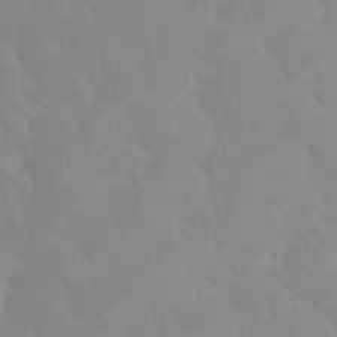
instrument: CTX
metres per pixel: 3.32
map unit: eHh
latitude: -1.7856
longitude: 20.0850
